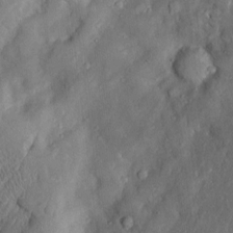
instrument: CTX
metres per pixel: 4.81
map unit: Htu
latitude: -6.8219
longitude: 158.1228
